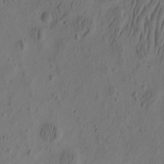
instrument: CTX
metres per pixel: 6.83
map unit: eHh
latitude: -2.3306
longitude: 16.6708
